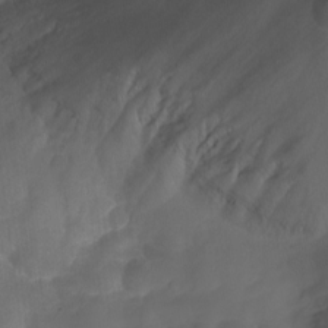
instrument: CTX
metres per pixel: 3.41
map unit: Aa
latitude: -13.2187
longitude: -68.5357
